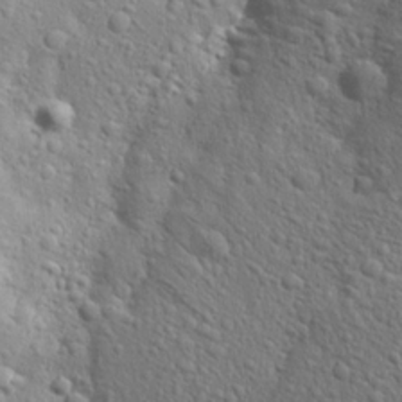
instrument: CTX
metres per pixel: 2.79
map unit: Aa
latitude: 24.0633
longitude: -146.9514
